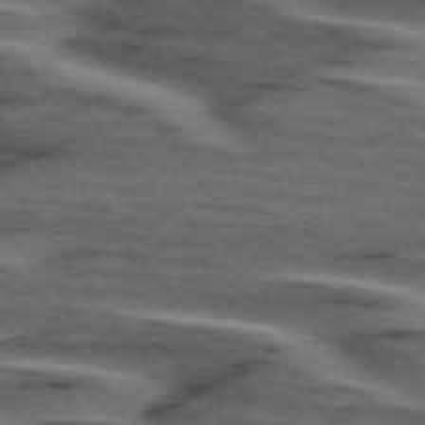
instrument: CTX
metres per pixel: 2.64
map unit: lApd
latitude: 75.3860
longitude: -71.1781
